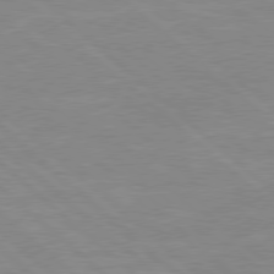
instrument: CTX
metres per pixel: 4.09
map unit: Hpe
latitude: 77.8772
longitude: -123.5749
